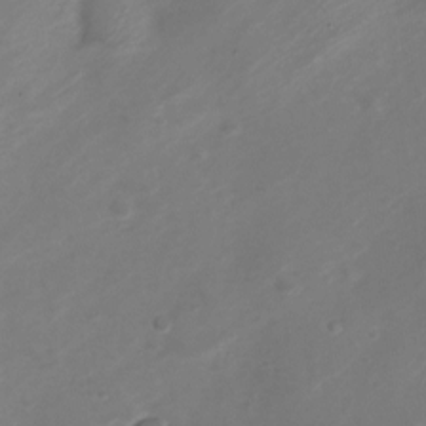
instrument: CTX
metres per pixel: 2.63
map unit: Nve
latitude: -20.5384
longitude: 106.7841
